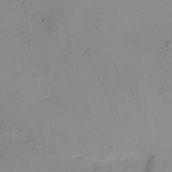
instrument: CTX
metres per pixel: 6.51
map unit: eHh
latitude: -9.5588
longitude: -66.2900
